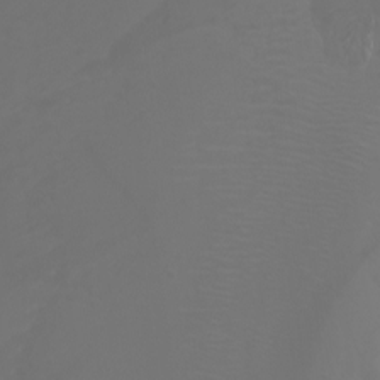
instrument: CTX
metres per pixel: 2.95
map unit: Nhu
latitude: -4.7841
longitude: -73.1215
